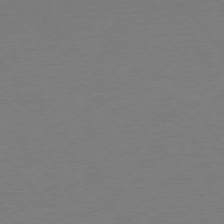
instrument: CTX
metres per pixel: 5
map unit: Ap
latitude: -75.6344
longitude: -93.8016
